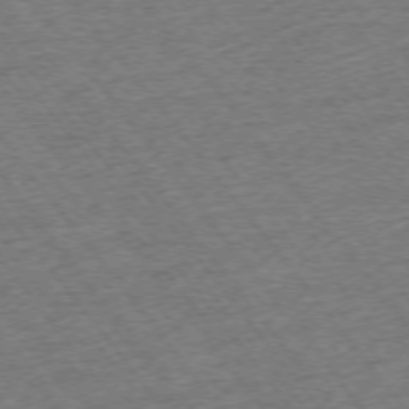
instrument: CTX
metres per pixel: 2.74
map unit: Ap
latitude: -75.0487
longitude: -88.2334
